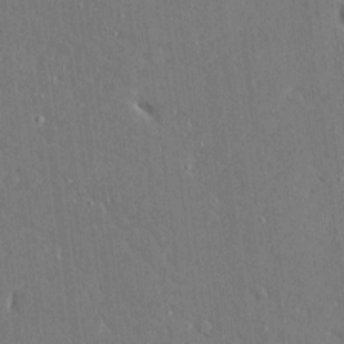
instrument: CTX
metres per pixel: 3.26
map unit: Ave
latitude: 16.4412
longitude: -140.0633
